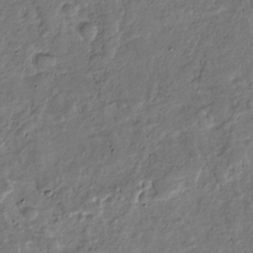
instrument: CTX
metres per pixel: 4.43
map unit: Nhu
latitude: -30.9352
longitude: -60.7813
